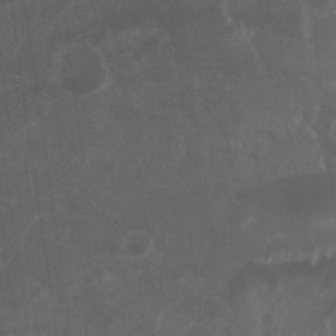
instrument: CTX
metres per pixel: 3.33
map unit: Nhu
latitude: 26.1389
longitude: -62.1200
